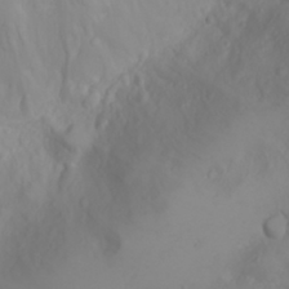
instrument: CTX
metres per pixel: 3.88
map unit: Nhu
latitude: -4.7274
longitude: -85.1970
